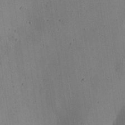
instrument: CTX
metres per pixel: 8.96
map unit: Nhu
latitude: 25.5182
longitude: -71.9528
